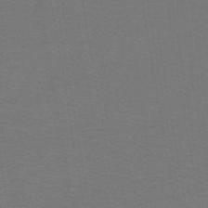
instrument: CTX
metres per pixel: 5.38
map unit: lHb
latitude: -43.1431
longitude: 53.7666
